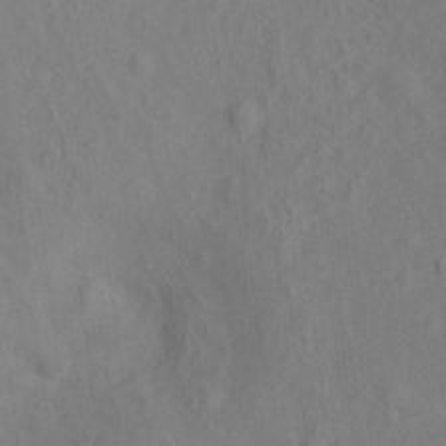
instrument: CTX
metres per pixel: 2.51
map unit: Ht
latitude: 13.8583
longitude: -41.5749
